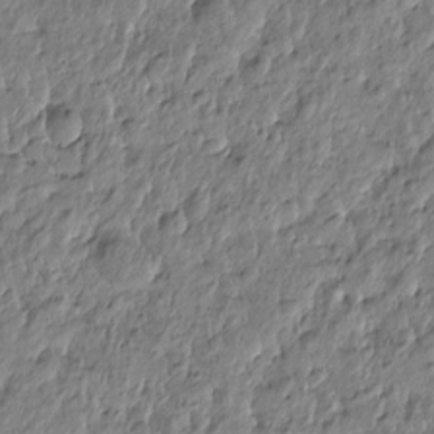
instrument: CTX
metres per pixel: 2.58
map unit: Htu
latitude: -5.0297
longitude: 177.3132
